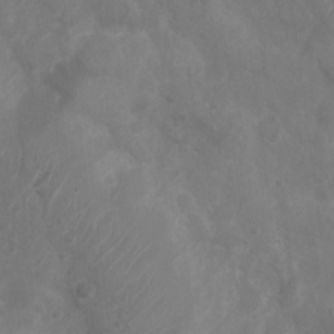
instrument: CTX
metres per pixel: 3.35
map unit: Nhu
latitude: 6.0633
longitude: -19.3481
